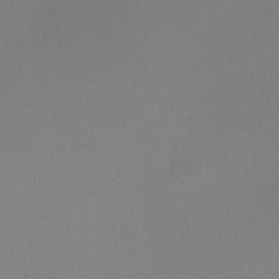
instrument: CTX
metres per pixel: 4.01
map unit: HNhu
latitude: 6.5168
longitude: 8.1795
